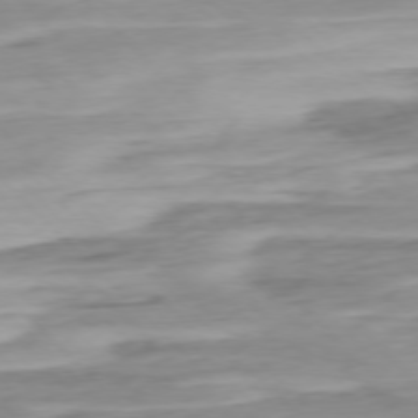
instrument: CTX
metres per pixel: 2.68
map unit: Ap
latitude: -76.8786
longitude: -78.3656
